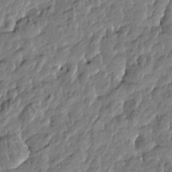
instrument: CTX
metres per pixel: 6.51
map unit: Htu
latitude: -4.8597
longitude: 177.5021
